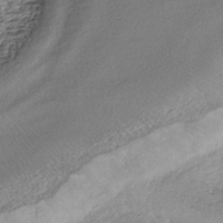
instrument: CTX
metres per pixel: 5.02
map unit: HNhu
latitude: -42.9919
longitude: 103.6911
